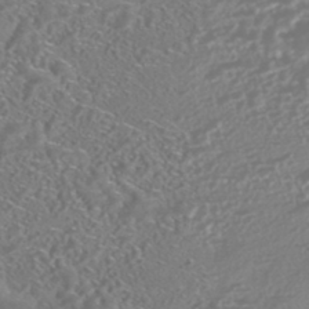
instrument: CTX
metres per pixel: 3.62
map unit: HNhu
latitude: -44.7841
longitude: 100.5762
